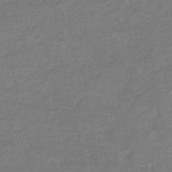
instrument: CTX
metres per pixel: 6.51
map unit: eHb
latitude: -35.3510
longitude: 77.6344
